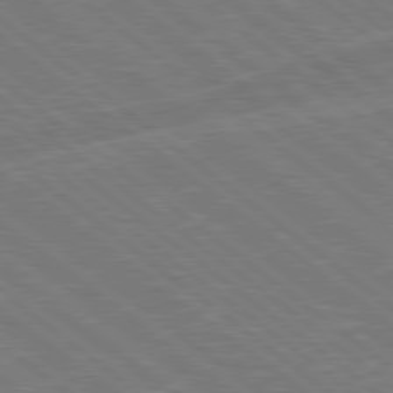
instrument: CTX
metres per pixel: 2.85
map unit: Hpe
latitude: 78.8002
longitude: -129.3482
